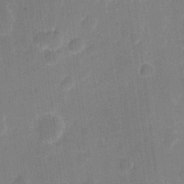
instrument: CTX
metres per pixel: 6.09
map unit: eHh
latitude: 11.6316
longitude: -66.8002
